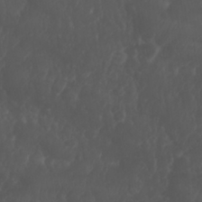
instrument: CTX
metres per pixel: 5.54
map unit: Nhu
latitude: 26.4223
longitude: -64.7246
